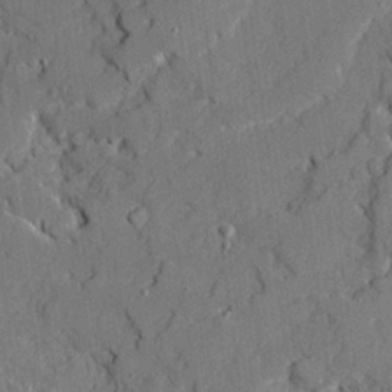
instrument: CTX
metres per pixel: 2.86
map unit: Ave
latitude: 21.3104
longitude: -128.9702
